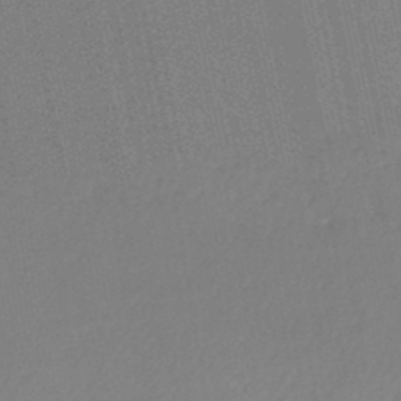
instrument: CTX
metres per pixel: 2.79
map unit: lHb
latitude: -46.4818
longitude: 57.7100
